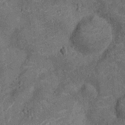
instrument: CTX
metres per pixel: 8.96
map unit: Ht
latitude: -12.3117
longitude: -21.5938
